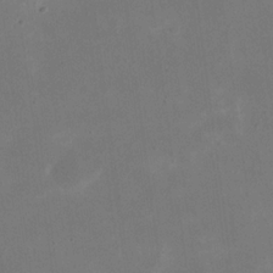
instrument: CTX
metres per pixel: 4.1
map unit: eHh
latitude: 20.2901
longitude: -70.7813
